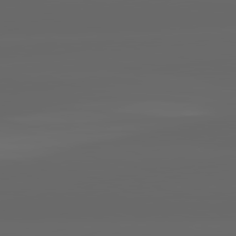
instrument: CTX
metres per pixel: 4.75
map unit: lApd
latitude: 82.2522
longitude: -169.8206
